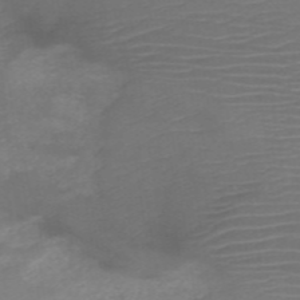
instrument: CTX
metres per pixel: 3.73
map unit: HNb
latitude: -50.2173
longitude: -45.4237
